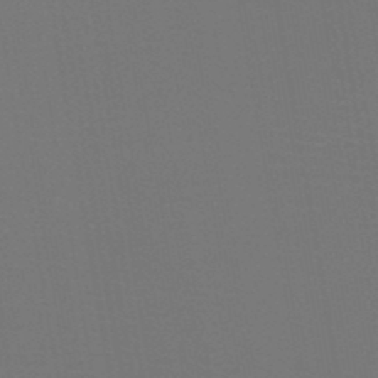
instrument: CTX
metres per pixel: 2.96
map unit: HNb
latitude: -47.4643
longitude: -43.1214
